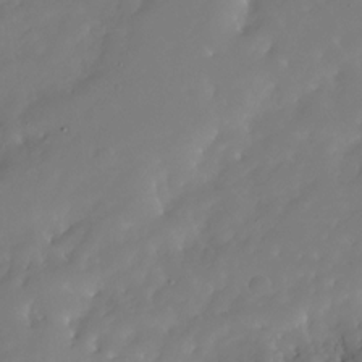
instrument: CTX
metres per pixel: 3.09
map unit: HNhu
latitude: -23.6533
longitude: 50.8408
